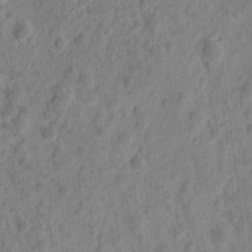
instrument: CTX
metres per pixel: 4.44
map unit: eHh
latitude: 9.7450
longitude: -74.3089
